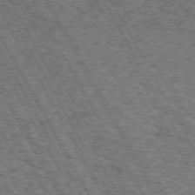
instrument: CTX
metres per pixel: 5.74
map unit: Hpe
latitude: 73.0081
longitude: -125.3292
